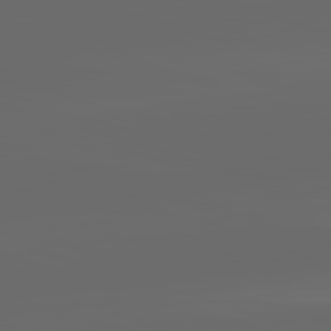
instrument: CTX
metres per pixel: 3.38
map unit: lApd
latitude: 83.0269
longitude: -137.5749
